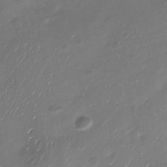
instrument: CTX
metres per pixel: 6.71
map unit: Nhu
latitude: -29.8045
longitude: -77.3859
